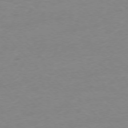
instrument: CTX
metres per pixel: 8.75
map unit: Ap
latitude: -76.7274
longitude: -70.8947
